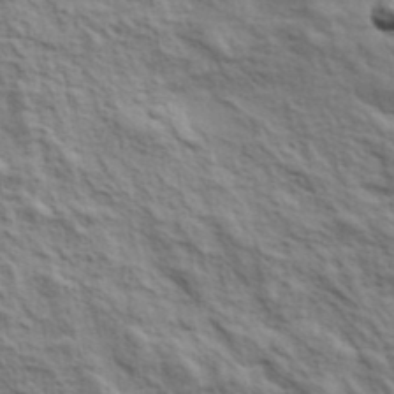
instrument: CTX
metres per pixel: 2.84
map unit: lHvf
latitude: 38.7624
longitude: -89.3860
